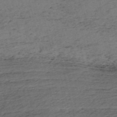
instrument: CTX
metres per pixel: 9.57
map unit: HNb
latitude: -54.8408
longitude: -46.3657
